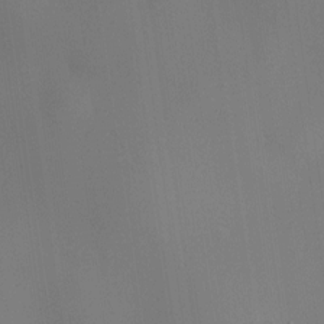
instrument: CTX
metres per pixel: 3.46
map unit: HNhu
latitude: 9.5182
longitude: 14.5574
